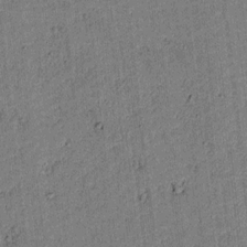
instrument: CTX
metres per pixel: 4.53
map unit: lAvf
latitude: 4.1200
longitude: 168.8030
